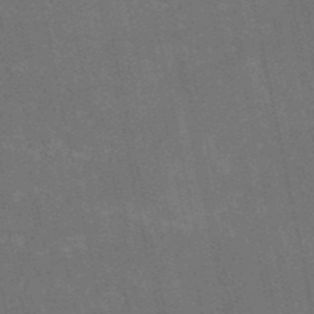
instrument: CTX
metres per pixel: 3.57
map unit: HNb
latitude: -52.3306
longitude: -40.2144
